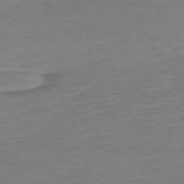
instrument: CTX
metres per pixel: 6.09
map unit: Ap
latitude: -74.3496
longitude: -84.8947
